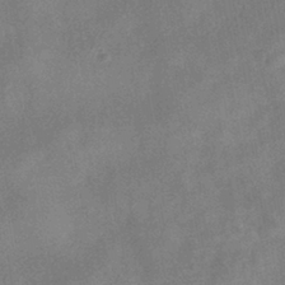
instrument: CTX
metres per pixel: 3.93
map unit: HNhu
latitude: -40.2361
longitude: 98.3873
